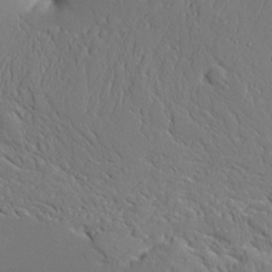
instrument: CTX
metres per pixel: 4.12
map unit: Aa
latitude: 10.3656
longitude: -129.5938
